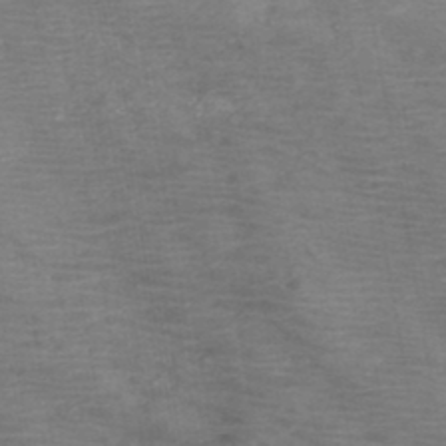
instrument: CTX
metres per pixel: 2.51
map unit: HNb
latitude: -45.7667
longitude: -46.8758
